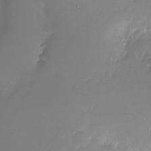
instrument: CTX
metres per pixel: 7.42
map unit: Nhu
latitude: -28.4440
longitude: -79.8017
